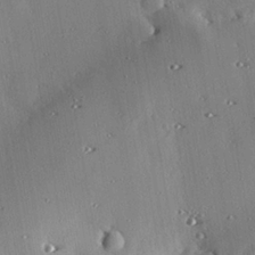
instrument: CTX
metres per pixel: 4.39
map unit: eHh
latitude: 23.4426
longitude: -90.3467
